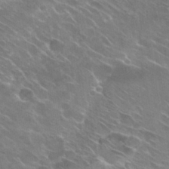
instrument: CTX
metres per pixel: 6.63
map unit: Hto
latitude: 29.5938
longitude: -43.9717
